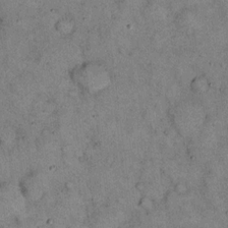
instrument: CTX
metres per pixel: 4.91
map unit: eHh
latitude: 15.7639
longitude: -62.3656
